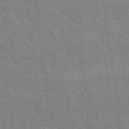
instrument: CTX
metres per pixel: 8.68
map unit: Nhu
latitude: 26.2334
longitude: -62.4790
